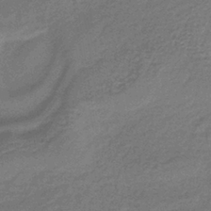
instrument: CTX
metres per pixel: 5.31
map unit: lHb
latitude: -37.0108
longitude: 59.5777
